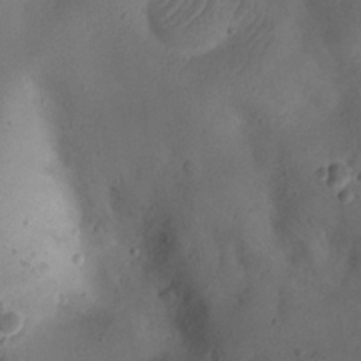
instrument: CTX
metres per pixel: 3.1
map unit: eHh
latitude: 22.9136
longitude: -68.9892
